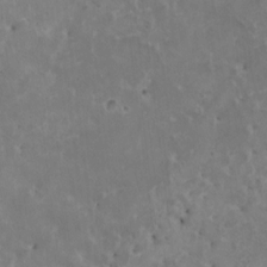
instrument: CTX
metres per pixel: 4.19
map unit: HNhu
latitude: 3.8205
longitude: 4.3495
